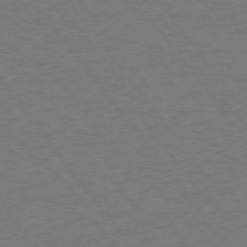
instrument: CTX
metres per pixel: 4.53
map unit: Ap
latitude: -75.0865
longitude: -70.0444
